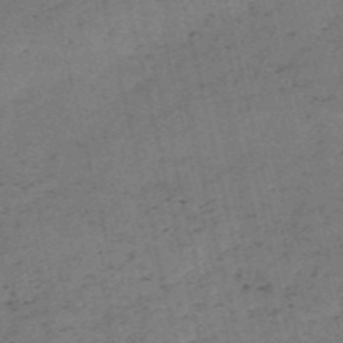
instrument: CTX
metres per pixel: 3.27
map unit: HNb
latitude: -55.1620
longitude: -42.6113
